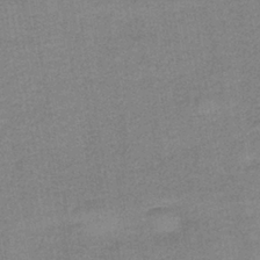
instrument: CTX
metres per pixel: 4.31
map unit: eAb
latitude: -36.1227
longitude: 51.8422
